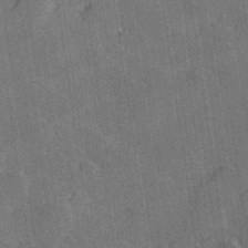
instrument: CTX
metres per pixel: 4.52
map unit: Hve
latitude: 27.9150
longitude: 144.1039
